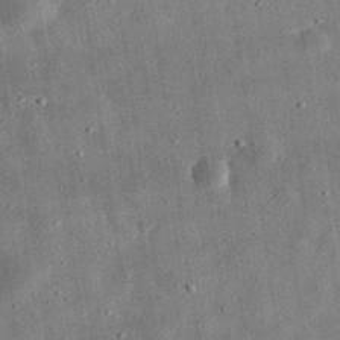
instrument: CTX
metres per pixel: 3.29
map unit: eHh
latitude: 32.0822
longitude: -76.5356
